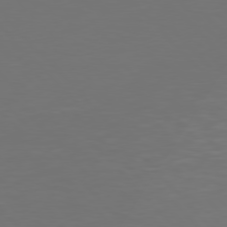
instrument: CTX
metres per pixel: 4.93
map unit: Hpe
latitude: 77.4237
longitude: -170.1011
